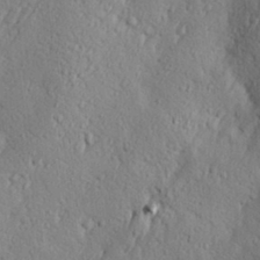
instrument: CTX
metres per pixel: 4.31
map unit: Hve
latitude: 23.6127
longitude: -97.4993
